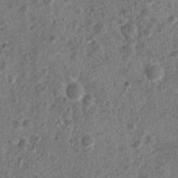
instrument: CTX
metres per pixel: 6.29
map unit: Nhu
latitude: 2.5545
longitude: -14.7436
